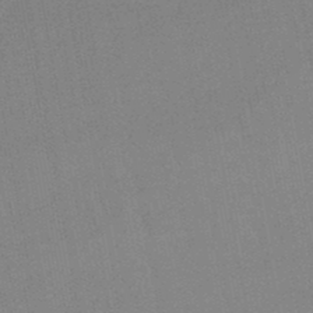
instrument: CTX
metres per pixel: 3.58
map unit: lHb
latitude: -45.6155
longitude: 78.4251
